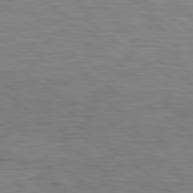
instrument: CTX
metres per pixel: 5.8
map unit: lApd
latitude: 79.6316
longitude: -47.4049
